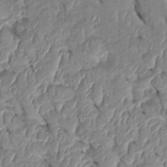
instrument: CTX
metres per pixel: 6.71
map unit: Htu
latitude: 1.9717
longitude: 147.9367
